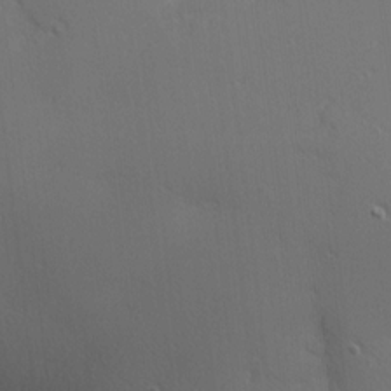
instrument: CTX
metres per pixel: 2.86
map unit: Nhu
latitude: 0.6868
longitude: -76.7624
